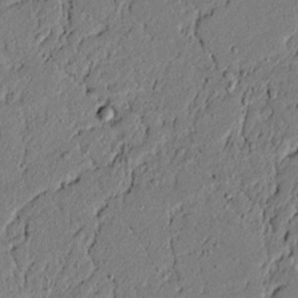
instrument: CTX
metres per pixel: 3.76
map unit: lAvf
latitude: 5.2537
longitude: 167.3510
